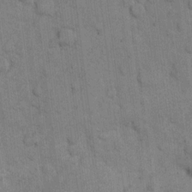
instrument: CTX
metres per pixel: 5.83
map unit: eHh
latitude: 10.3656
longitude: -66.2522
